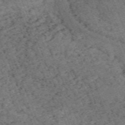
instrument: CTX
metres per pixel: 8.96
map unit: HNb
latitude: -54.6330
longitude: -48.0444
